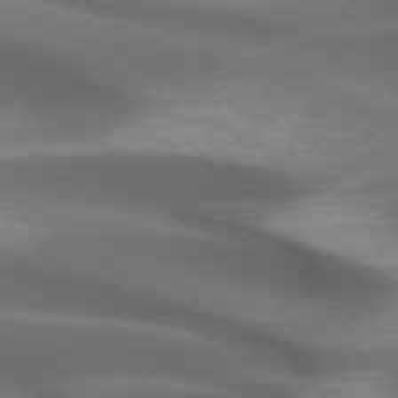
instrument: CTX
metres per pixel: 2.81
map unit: lApd
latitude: 72.9892
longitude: -52.1011
